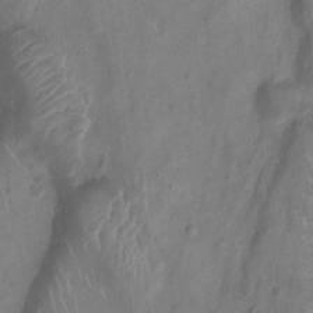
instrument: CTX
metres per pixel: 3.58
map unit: Ht
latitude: -9.1620
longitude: -21.2915
